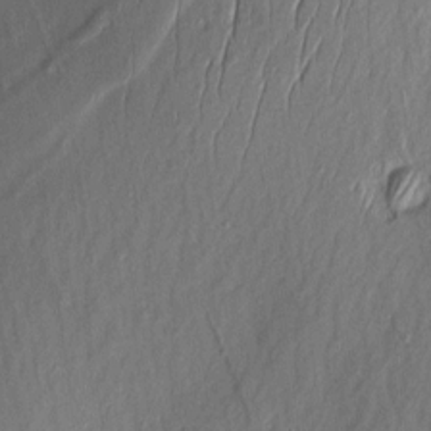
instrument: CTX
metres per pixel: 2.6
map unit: Aa
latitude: 8.8191
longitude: -132.1200
